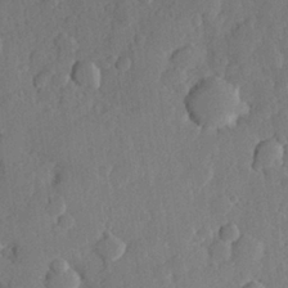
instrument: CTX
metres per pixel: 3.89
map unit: Hve
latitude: 24.6490
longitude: 150.0661
